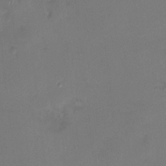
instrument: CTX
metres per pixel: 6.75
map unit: HNhu
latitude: 5.8772
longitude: 6.8408
